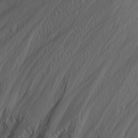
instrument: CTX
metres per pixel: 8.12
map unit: Nhu
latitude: -4.7085
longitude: -80.8569
